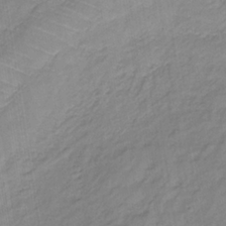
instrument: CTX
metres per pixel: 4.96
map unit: lHb
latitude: -35.9178
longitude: 71.3321
